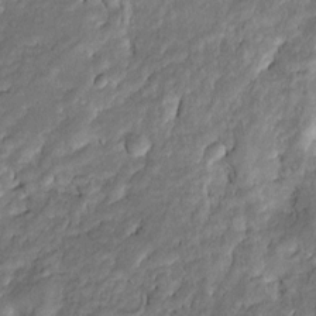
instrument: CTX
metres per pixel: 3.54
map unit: Htu
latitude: -6.3684
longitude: 157.9556
